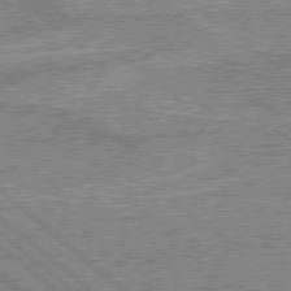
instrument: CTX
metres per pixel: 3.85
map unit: Hpe
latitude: 78.7435
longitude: -143.3860
